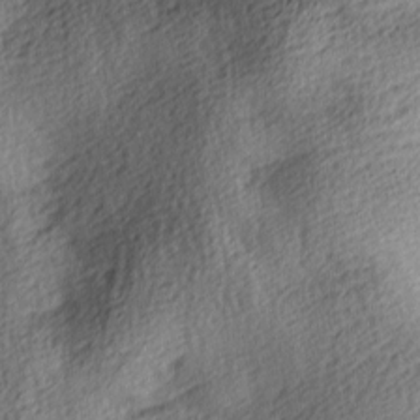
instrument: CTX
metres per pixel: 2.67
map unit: lAa
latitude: -9.0486
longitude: -125.3103
